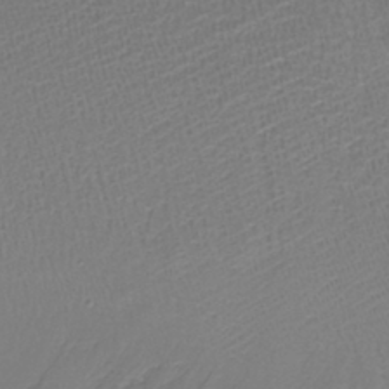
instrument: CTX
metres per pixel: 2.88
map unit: lHb
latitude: -37.6910
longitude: 57.9556
